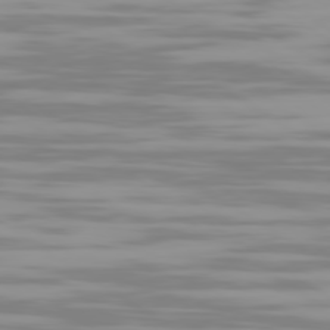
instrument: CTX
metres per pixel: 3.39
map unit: Ap
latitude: -79.8800
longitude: -103.2159
